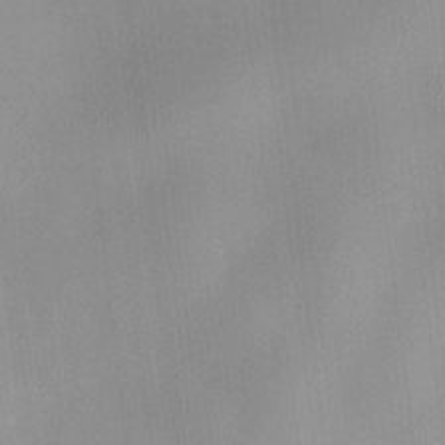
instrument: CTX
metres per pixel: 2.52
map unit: HNhu
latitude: 11.0836
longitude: 8.7652
